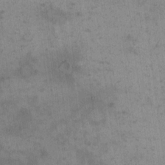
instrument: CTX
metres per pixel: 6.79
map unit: eHh
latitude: 15.7639
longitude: -67.2725
